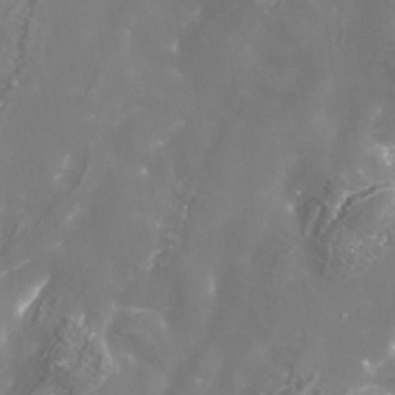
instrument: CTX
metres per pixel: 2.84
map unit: Nhe
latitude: -36.1039
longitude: -91.0458
